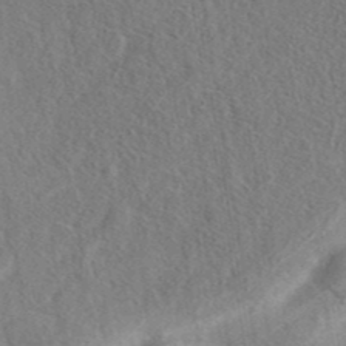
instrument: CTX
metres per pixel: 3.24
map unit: eAb
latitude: 41.3670
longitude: 102.7652
